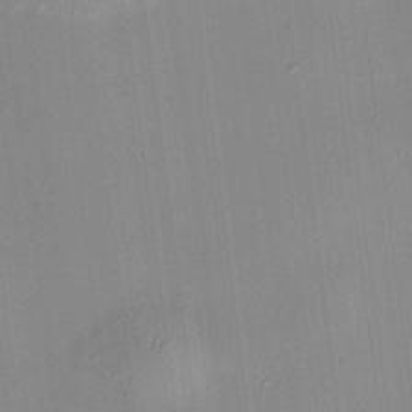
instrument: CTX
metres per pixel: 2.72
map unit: HNhu
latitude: 11.6127
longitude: 10.2928
